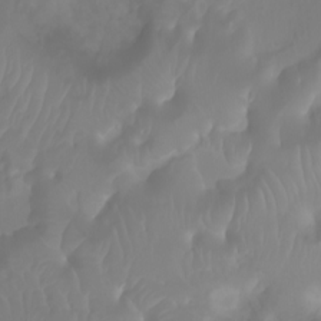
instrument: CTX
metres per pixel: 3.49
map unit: Ht
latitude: -1.1243
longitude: -61.1592
